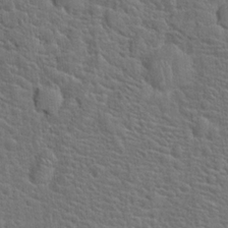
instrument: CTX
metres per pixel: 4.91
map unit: Hto
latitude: 19.1214
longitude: -43.3293
